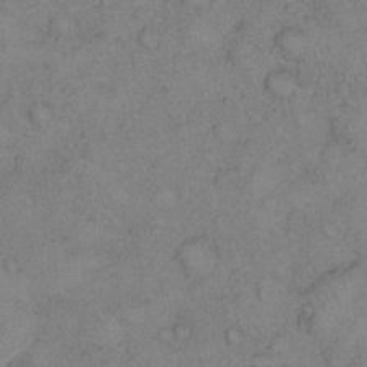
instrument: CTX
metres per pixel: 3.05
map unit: eHh
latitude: 14.2901
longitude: -63.1781
